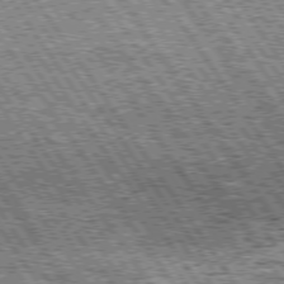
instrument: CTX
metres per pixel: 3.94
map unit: Hpe
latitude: 74.6868
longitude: -154.0444
